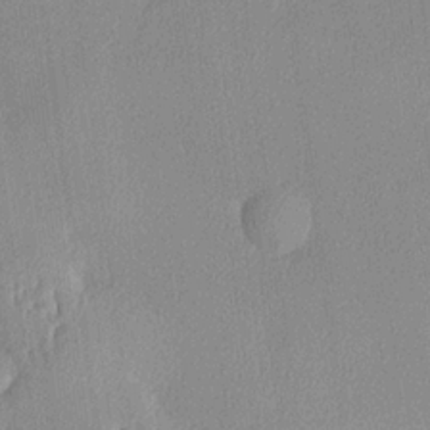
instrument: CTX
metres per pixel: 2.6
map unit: lHvf
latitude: 22.4223
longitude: 140.6140
